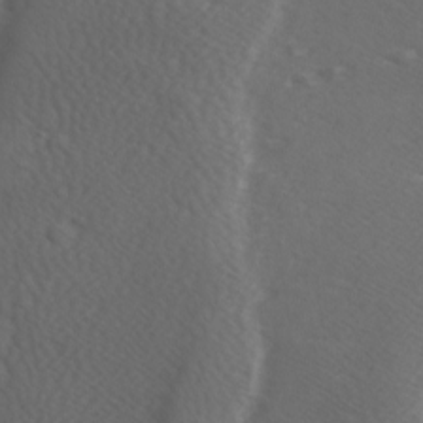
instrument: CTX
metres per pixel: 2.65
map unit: Ave
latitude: -8.9731
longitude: -121.3293
